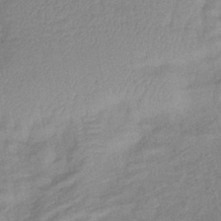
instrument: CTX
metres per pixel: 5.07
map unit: eHb
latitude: -40.1983
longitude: 79.2942
